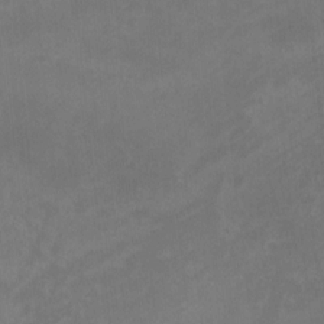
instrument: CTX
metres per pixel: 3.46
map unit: Nhu
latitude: -0.8786
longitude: -78.7813
